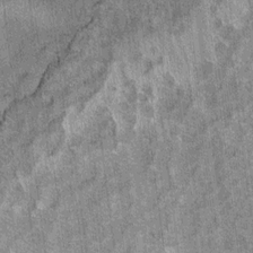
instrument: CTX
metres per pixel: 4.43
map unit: Ht
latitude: 8.8191
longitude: -37.7260
